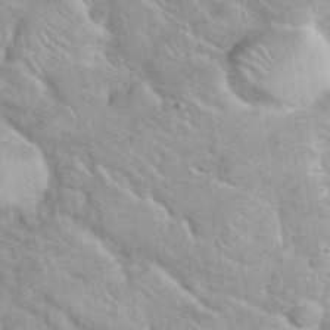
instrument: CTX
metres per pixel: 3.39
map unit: eHh
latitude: 37.9717
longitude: -61.3670
